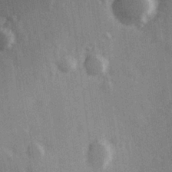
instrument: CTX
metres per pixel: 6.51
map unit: Hve
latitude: 26.7813
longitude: 147.4265
